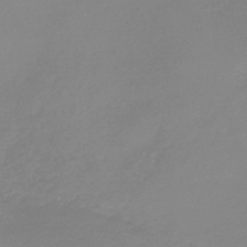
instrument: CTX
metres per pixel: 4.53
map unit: HNb
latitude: -45.1620
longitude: -45.4426
